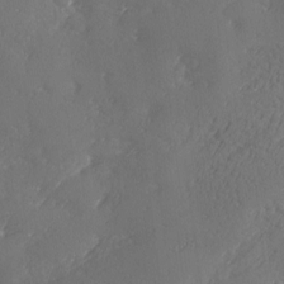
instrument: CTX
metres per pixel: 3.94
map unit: Ave
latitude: 1.8772
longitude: -111.4427
